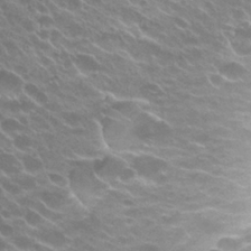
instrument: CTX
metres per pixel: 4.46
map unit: Hto
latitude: 25.0269
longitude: -36.9892
